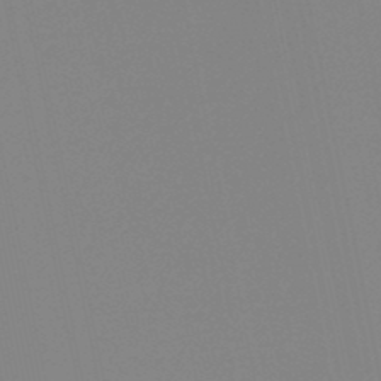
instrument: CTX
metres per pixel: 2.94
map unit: lHb
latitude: -48.8219
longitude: 70.0283
